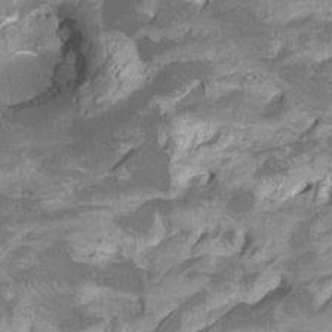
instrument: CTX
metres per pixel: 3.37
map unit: Htu
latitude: -7.2943
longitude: -48.9136
